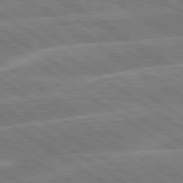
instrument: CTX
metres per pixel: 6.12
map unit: lApd
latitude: 79.6883
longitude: -130.6113
